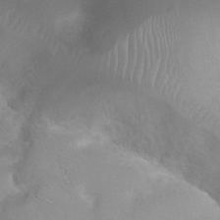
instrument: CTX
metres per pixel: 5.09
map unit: Nhu
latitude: 3.6316
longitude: -24.9324
